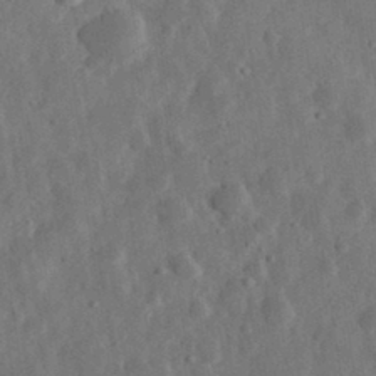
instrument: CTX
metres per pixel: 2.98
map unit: eHh
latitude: 32.4223
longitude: -76.1011
